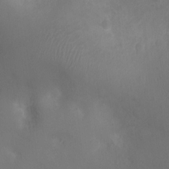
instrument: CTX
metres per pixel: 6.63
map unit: Ht
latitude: -3.2375
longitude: -16.1956
